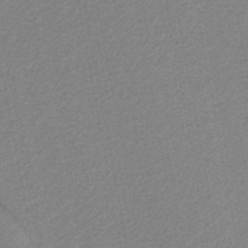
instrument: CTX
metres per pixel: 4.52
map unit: lHb
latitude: -39.0298
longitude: 54.5574
